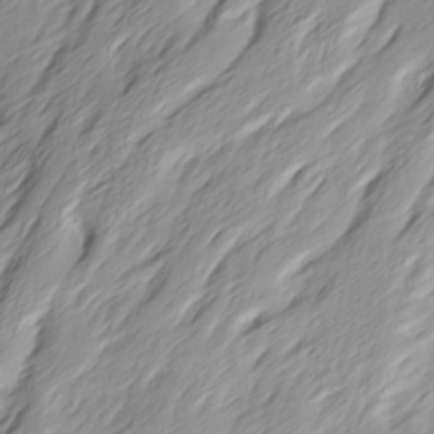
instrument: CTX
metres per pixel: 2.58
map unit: Ave
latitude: 15.1404
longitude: -136.1578
